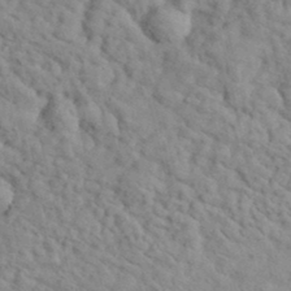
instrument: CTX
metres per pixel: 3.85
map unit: eHh
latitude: 36.1011
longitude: -78.6113
